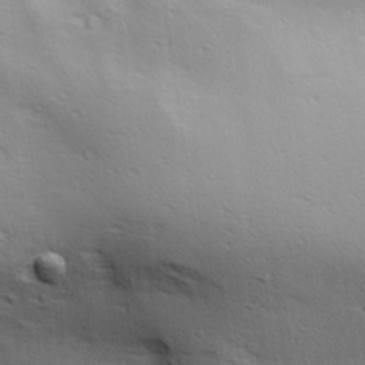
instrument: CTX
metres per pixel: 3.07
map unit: lAa
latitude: 18.5734
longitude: -138.1389
